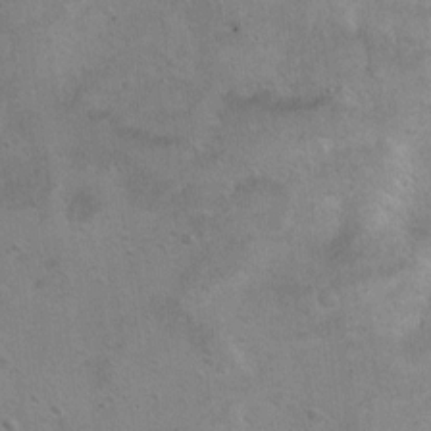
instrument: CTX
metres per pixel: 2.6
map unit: Ht
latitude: 4.0822
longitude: -27.7450
